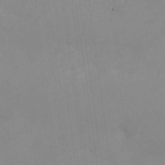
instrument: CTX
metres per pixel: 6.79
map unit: Nhu
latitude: -27.6343
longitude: -75.3860
